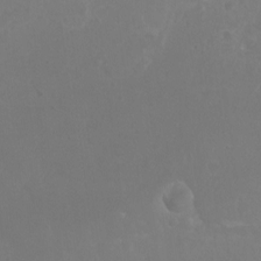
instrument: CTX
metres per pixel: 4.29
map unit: Nhu
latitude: -8.8975
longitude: -71.1781
